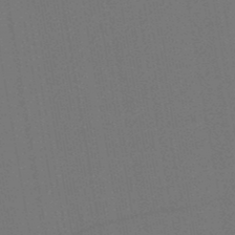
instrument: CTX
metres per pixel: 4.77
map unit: lHb
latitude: -47.6910
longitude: 73.0486
